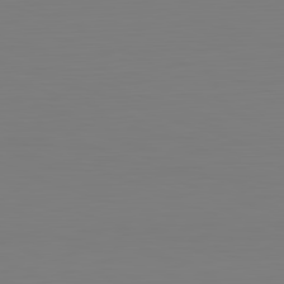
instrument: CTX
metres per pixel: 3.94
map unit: Hpe
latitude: -82.3306
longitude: 9.6911
